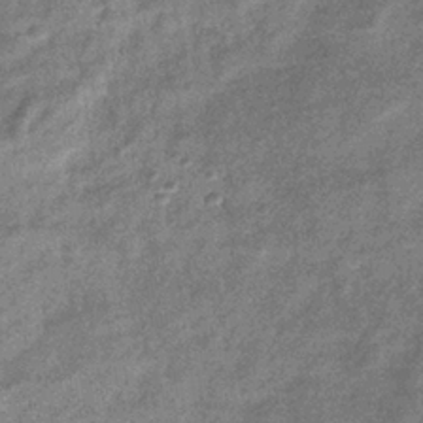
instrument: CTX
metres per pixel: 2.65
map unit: eHb
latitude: -37.9367
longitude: 78.8975
